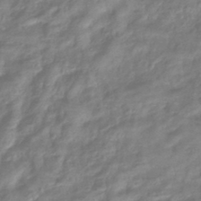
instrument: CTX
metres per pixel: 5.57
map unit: eHb
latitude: -41.3887
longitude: 81.8612
